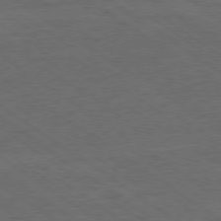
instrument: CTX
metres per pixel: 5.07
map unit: Ap
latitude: -79.4265
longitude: -98.9702
